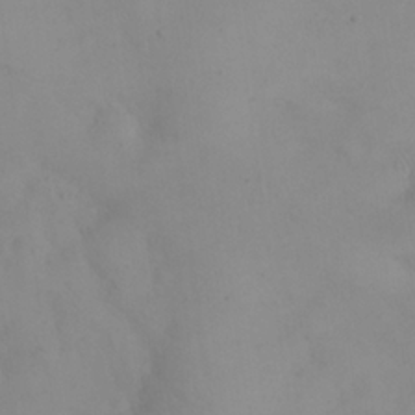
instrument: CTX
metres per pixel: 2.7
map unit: eHh
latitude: 24.6868
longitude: -64.9514
